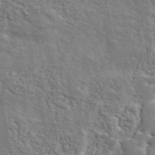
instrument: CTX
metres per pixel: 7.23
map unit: ANa
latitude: 49.2348
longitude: -82.0444
